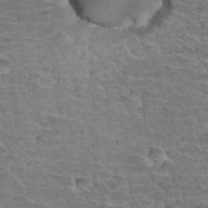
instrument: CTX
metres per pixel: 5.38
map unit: Hto
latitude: 34.3845
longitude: -44.1200
